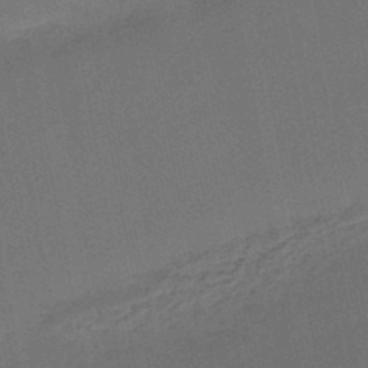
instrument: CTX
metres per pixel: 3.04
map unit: lHb
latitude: -47.0108
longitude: 69.7477
